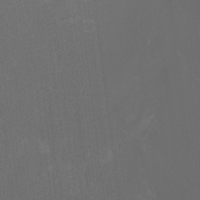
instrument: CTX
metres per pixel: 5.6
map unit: Htu
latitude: -6.5196
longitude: -68.2522
